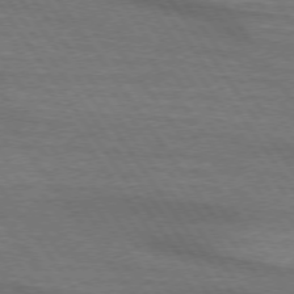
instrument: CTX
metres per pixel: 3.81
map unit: lApd
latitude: 74.0444
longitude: -63.8584
